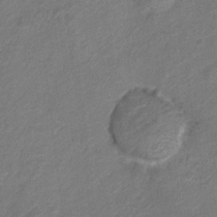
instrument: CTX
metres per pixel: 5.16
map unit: Hto
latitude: 6.3467
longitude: -31.3860
